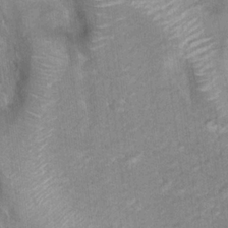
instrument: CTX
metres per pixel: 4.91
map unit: Nhu
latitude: 16.8191
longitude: -31.1970
